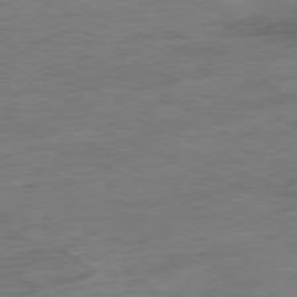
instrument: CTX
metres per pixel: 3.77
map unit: Ap
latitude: -80.4062
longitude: -91.9150
